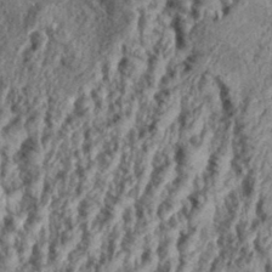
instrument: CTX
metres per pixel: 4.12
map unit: eHh
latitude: 35.3292
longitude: -137.6883
